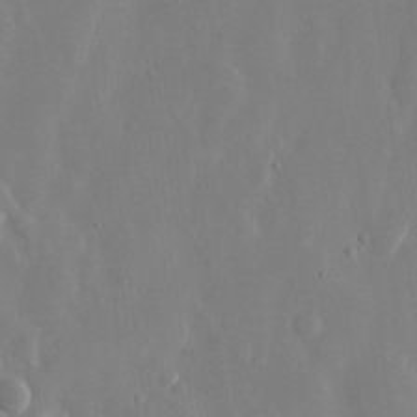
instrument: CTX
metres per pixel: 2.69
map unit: eHh
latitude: 13.3671
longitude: -71.5938
